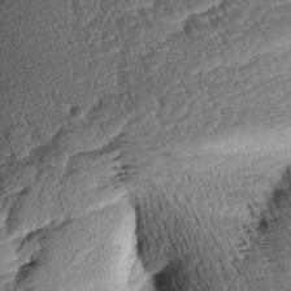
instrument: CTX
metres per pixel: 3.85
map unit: Aa
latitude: 8.5546
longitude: -140.5734
